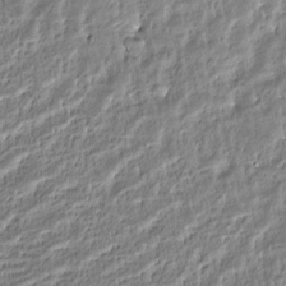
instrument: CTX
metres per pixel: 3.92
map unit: Htu
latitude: -5.0864
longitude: 173.1809
